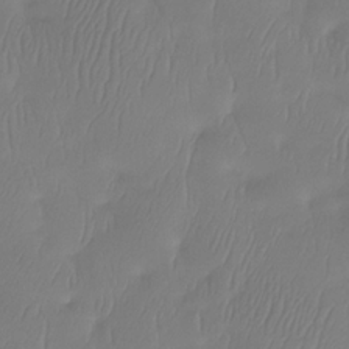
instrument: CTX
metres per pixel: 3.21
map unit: Htu
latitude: -14.3873
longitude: -47.1026
